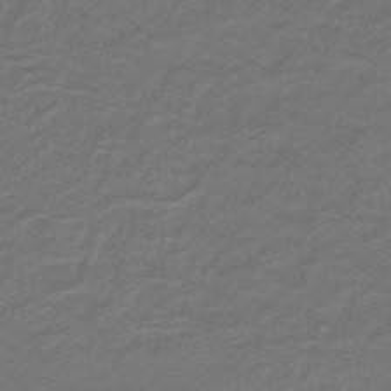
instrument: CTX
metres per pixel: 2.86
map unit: lHb
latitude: -43.0108
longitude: 56.5007
